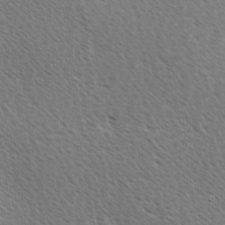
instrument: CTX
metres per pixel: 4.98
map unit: Ave
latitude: 9.6505
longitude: -107.1403
